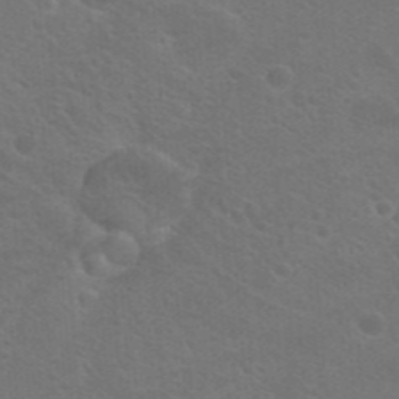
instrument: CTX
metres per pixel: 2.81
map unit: Hto
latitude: 23.1025
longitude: -36.3467
